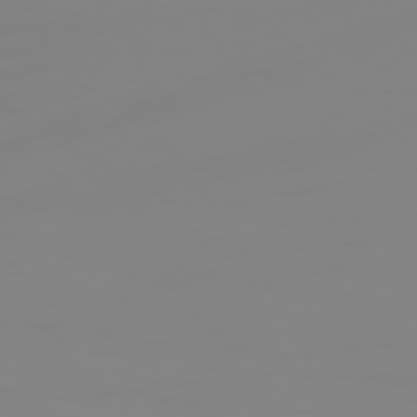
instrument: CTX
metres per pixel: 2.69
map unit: Hpe
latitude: 75.1592
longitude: -128.2522
